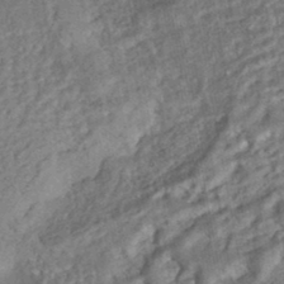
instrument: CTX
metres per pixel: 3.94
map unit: HNhu
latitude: -45.0109
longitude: 97.8234
